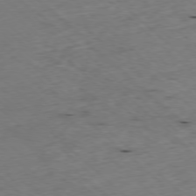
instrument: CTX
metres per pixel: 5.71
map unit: Ap
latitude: -77.9556
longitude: -92.0444
